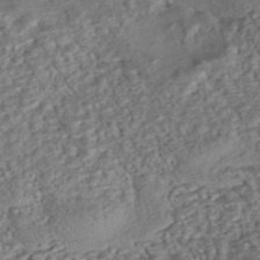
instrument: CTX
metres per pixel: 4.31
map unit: eHh
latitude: -43.3509
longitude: 121.1809
